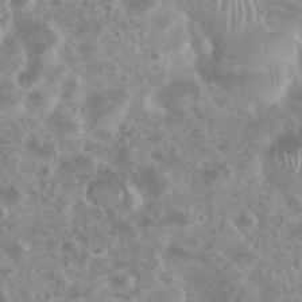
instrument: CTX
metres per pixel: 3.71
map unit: eHh
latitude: 34.9135
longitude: -61.5182
